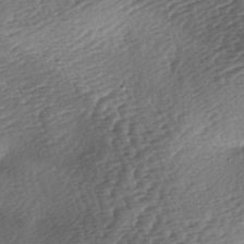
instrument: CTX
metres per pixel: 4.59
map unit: lAa
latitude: -3.1809
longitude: -127.0459
